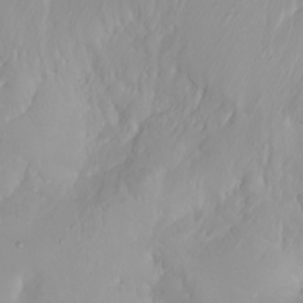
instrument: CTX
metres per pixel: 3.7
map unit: Ht
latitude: -1.3888
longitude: -61.1970
